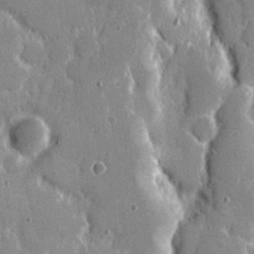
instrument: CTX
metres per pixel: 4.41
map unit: eHh
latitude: 8.0633
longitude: -67.3481
